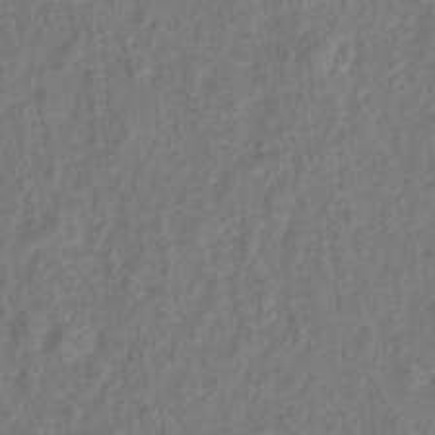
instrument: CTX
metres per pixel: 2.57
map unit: Hto
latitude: 6.9136
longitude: -31.7072
